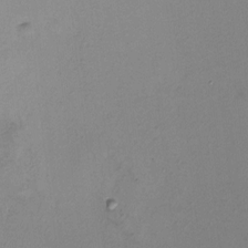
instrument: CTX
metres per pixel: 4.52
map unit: HNhu
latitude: 6.1956
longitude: 6.6896
